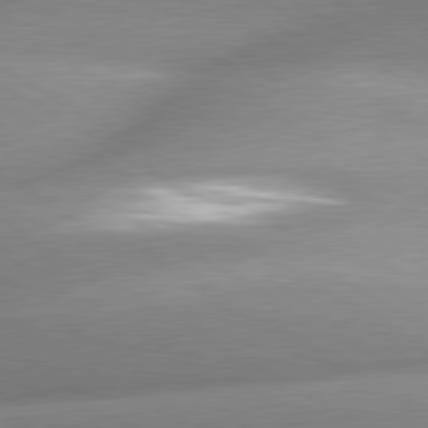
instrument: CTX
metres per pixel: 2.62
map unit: lApd
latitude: 80.1011
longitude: -157.3292
